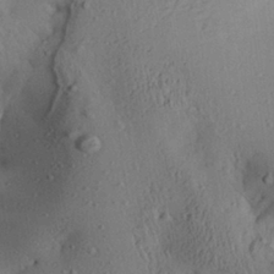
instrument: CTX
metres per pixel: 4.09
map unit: Aa
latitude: 28.4790
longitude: -135.4237
